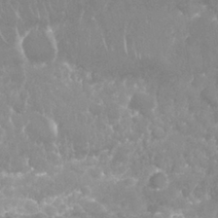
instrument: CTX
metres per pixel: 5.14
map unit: Nhu
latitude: 28.2333
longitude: -63.3104
